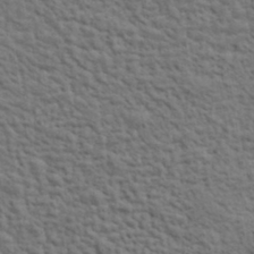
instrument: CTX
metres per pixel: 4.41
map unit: lHvf
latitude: 38.2711
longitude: -89.4805
